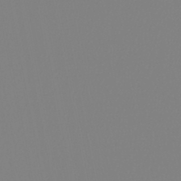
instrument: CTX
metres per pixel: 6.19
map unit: HNb
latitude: -45.7667
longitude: 55.1809
